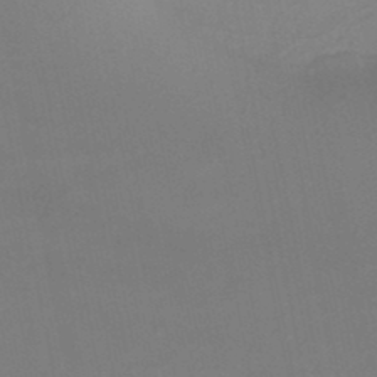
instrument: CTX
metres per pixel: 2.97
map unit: HNb
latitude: -46.5951
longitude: -44.9136
